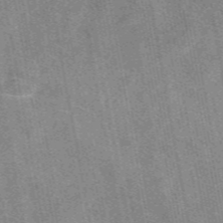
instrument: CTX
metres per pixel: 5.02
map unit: eAb
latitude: 47.8017
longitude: 121.5777
